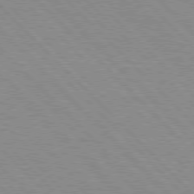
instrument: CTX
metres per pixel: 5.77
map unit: Hpe
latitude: 76.6679
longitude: -155.1025
